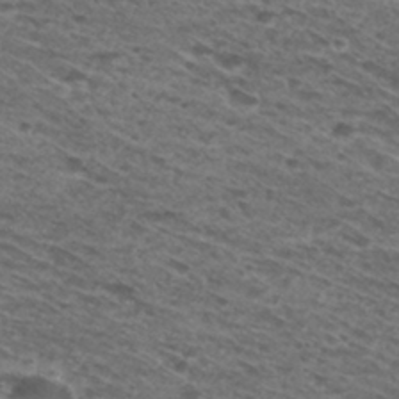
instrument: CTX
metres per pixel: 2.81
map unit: Hto
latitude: 30.1011
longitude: -47.9528
